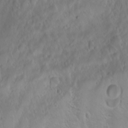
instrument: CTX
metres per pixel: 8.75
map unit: Nhu
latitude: -4.3873
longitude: -86.6679
